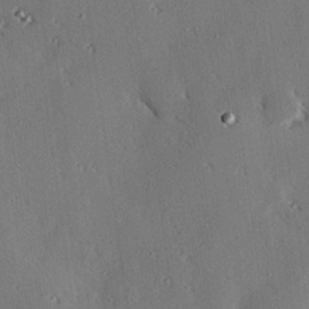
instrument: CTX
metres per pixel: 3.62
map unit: eHh
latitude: 22.6112
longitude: -90.5924
